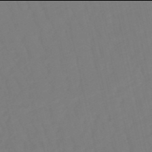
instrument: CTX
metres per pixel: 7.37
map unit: eHb
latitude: -50.0094
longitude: 76.3684
